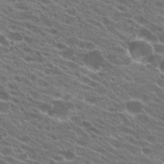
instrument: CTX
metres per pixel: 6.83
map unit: Hto
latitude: 23.1592
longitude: -38.2522
